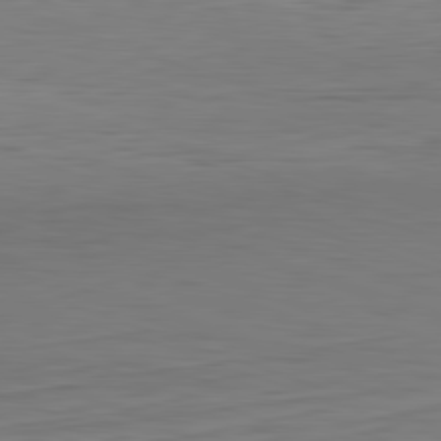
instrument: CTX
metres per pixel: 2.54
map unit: Hpe
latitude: -82.2928
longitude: 11.1431
